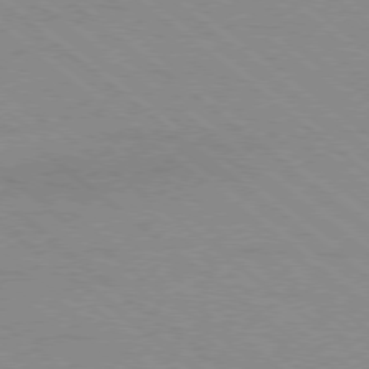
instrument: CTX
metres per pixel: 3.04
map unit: Ap
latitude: -78.8597
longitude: -65.0080
